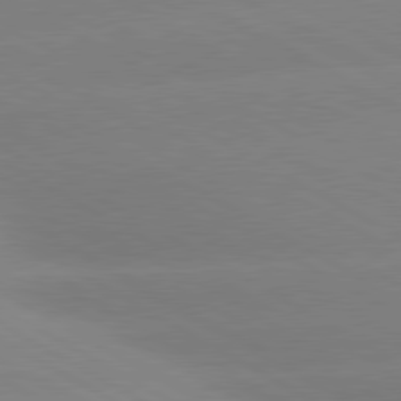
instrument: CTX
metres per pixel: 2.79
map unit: lApd
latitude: 80.4034
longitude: -153.4049
